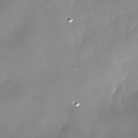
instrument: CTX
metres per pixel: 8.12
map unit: Nhe
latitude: -33.6533
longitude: -88.7247
